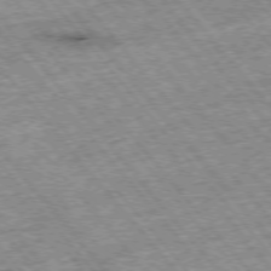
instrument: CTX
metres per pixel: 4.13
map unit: Hpe
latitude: -76.1039
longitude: -21.5749
